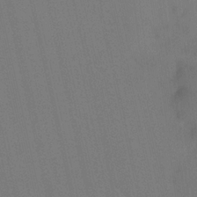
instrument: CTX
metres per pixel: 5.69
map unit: HNhu
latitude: 6.8380
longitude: 4.6707
